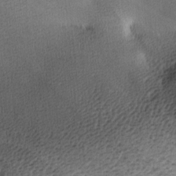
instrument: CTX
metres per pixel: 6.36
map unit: lAa
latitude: -8.8030
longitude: -124.9135
